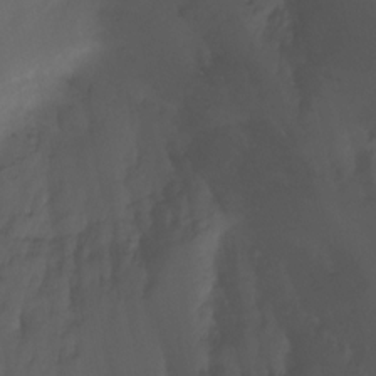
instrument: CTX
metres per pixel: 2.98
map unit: Htu
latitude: -6.5574
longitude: -68.7624
